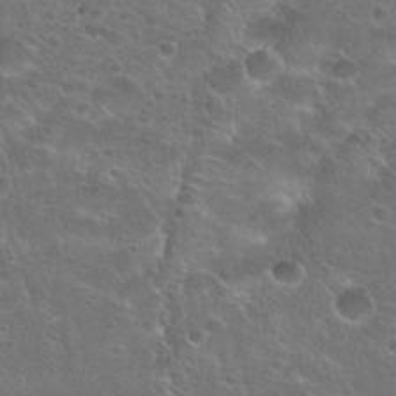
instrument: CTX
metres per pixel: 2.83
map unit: Hto
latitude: 23.1970
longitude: -44.2711
